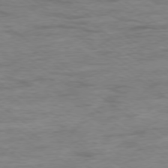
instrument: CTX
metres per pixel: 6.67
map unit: Ap
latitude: -79.0108
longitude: -102.0255
